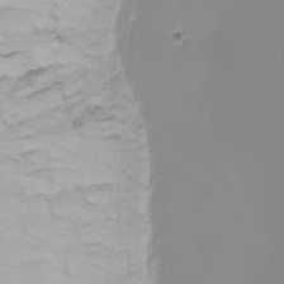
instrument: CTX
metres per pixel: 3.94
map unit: Nhu
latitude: -9.1431
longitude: -80.7435
